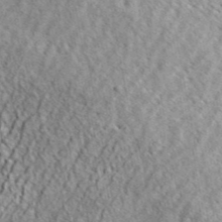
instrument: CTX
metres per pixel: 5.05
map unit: ANa
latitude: 44.0633
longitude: -85.8772
